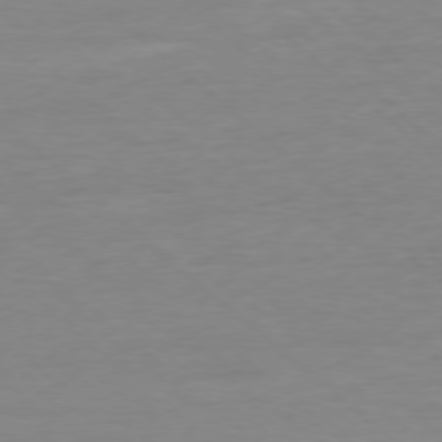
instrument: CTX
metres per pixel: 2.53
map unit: Ap
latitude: -78.2361
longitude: -87.6883
